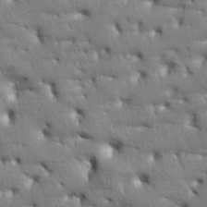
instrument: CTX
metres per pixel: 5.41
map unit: Aa
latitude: 33.7828
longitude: -143.6316
